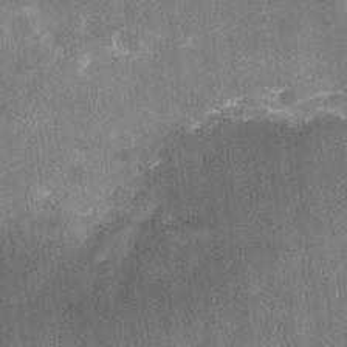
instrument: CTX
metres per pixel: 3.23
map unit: Nhu
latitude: -16.4440
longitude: -56.0444
